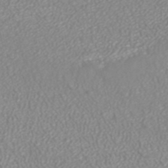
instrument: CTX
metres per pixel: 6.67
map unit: ANa
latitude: 40.8002
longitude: 25.9178
